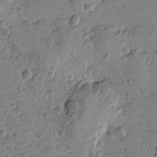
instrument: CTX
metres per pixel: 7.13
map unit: Htu
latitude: -3.0297
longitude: -175.7828
